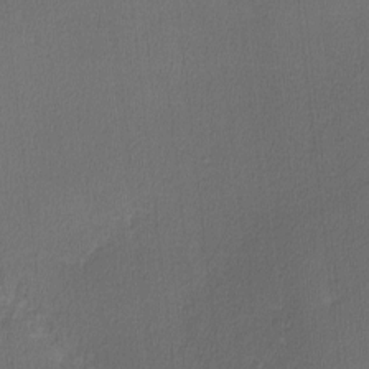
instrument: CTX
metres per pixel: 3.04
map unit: lHvf
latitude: -11.6344
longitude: -99.6316
